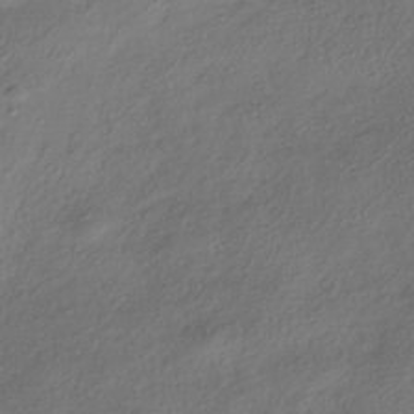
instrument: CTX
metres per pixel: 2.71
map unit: HNhu
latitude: -41.5777
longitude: 106.9542
